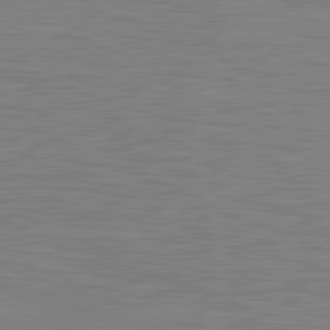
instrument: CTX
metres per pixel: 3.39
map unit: lApd
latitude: 81.3293
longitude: -171.5560
